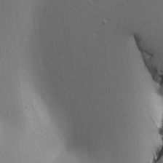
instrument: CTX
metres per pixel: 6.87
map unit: lAa
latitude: -5.1620
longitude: -121.6505
